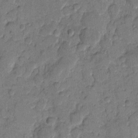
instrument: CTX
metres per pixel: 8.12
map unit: eHh
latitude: 9.7261
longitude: -65.2537
